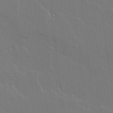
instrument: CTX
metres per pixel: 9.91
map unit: lHvf
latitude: 17.8772
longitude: -117.7261
